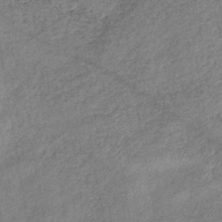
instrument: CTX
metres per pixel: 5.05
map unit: eHb
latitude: -39.3699
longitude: 80.3307
